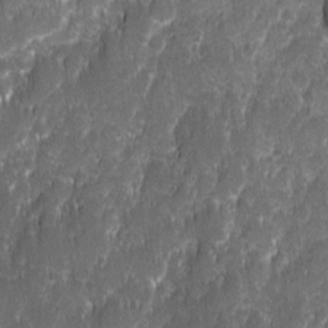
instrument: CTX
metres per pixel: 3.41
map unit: Ave
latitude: 9.7261
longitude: -104.8191
